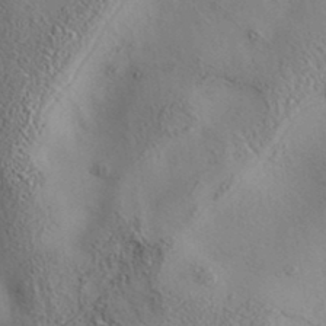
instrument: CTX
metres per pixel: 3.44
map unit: eAb
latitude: 35.6127
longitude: 110.1416
